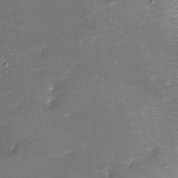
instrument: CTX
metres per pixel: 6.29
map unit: Ht
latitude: -16.4818
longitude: -42.5357
